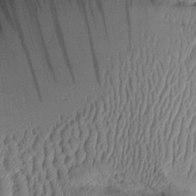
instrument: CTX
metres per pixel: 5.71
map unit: Aa
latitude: 9.5749
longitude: -128.2522
